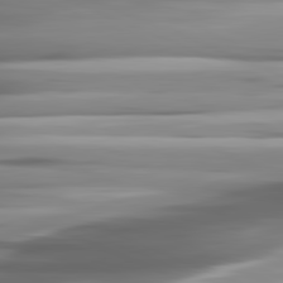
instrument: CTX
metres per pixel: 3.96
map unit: lApd
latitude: 81.8394
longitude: -140.6301
